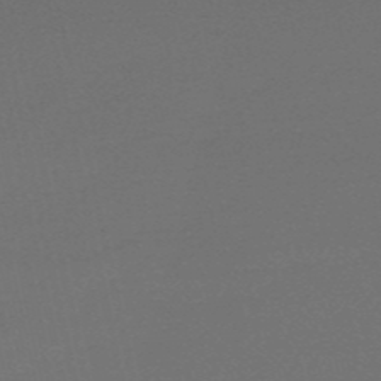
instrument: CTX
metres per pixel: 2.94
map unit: HNb
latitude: -55.0487
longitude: -41.0647
